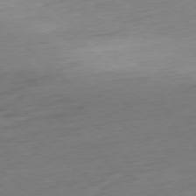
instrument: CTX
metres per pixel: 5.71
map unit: Ap
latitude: -77.9745
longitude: -78.6491
